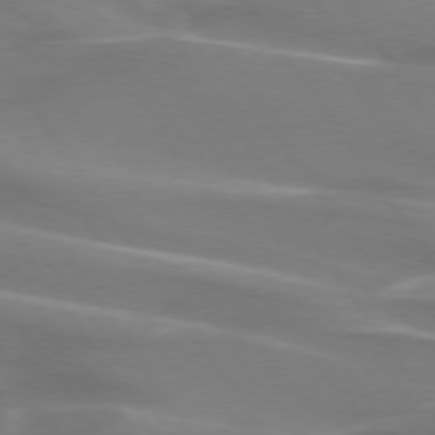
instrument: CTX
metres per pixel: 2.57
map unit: lApd
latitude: 74.2523
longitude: -61.7638
